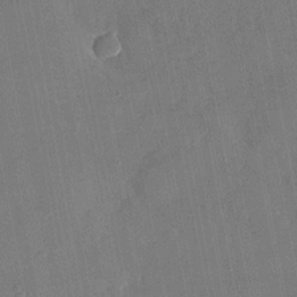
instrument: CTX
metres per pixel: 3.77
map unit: Nhu
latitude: -28.2362
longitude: -64.4790
